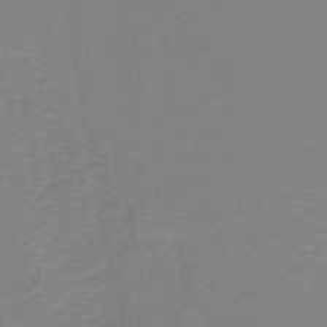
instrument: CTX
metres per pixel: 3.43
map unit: lHb
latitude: -44.0472
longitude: 56.5385
